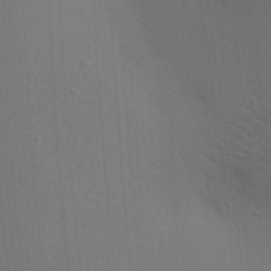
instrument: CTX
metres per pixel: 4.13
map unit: Aa
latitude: 19.5371
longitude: -143.1025
